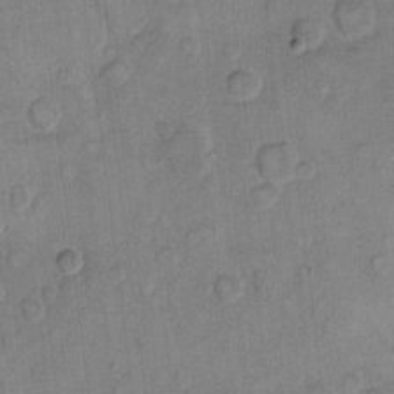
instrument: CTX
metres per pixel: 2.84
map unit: eHh
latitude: 11.1781
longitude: -64.7246
